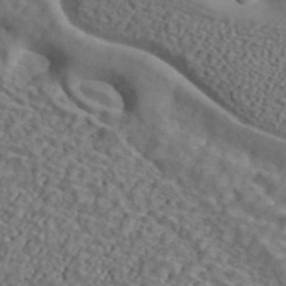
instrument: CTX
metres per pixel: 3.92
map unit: ANa
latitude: 43.8961
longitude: 25.9556
